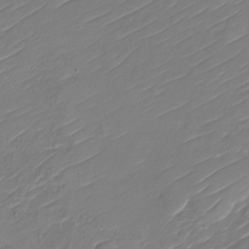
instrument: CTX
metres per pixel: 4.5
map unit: Nhu
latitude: -30.2361
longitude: -72.6113
